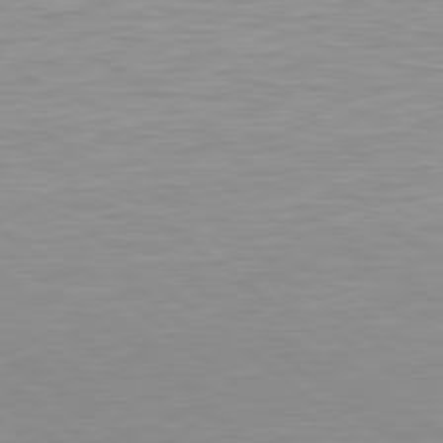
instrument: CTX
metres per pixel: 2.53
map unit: lApd
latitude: 79.2537
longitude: -176.7435
